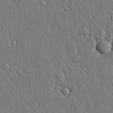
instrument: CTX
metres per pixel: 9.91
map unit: lHvf
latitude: 19.4615
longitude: -115.8772
